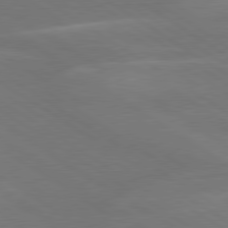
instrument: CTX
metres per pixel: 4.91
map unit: lApd
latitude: 79.8584
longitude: -125.5182
